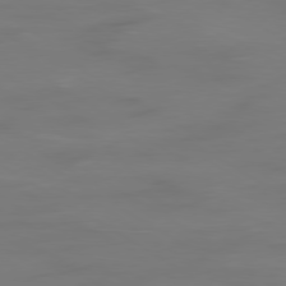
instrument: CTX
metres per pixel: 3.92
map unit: Ap
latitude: -80.0661
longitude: -60.8569
